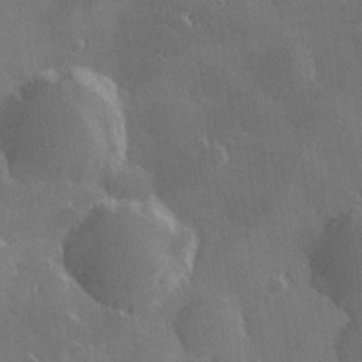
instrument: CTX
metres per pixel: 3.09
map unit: Hve
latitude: 28.2144
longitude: 145.8989
